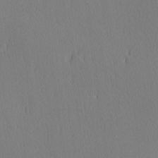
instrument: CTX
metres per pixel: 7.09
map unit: Hve
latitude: 12.4979
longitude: -90.6490
